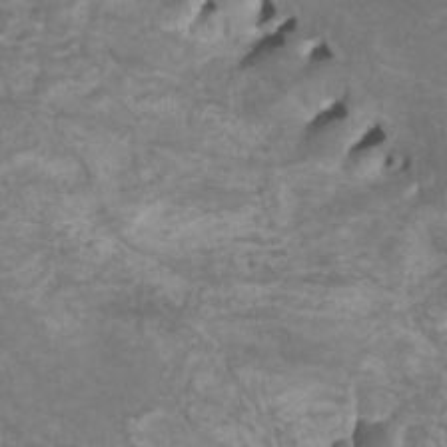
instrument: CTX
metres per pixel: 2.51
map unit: Nhu
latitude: -9.4832
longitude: -76.4223
